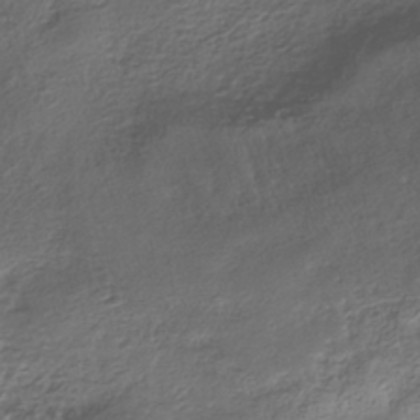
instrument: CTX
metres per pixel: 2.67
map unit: Nhe
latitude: -42.1605
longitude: -111.1781
